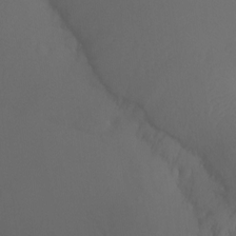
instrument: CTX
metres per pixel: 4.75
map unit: Ht
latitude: -7.8611
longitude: -33.4237
